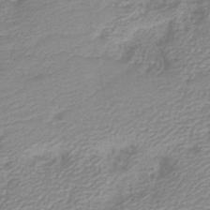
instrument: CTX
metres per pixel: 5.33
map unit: lHb
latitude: -40.9919
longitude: 53.5966
